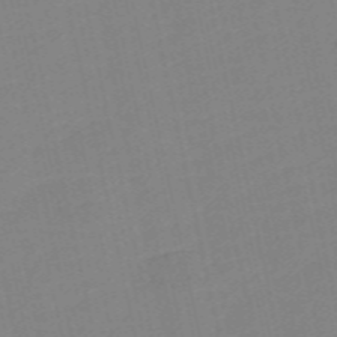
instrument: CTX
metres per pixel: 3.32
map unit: Nve
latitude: -57.2565
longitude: 50.3306
